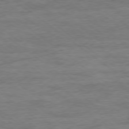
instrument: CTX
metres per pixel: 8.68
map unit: Ap
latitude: -78.9352
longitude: -102.2711
